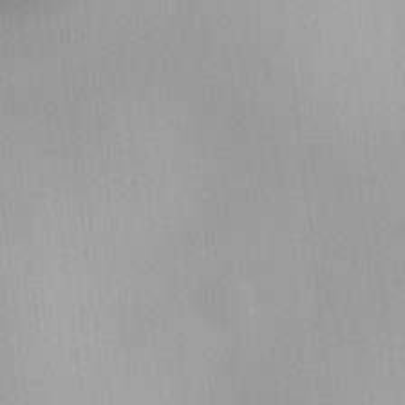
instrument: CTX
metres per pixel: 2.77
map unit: HNhu
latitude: 7.3671
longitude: 9.7855
